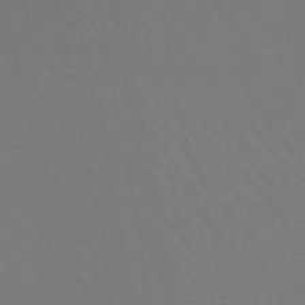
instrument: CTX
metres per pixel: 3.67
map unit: lHb
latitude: -46.8786
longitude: 74.9353
